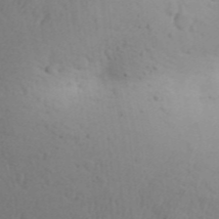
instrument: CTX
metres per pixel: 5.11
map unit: Aa
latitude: 29.9906
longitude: -146.5168
